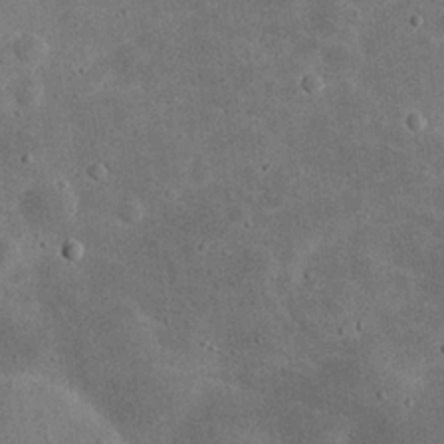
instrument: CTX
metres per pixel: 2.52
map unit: eHh
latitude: 24.4034
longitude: -68.1200
